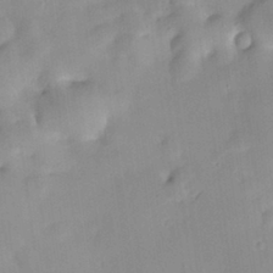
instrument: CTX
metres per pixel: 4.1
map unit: HNhu
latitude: 6.7246
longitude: 13.6533
